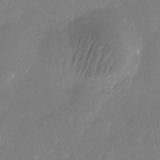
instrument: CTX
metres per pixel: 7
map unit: Nhu
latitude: -25.5021
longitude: -69.7828
